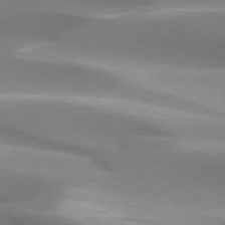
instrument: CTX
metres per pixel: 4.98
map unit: lApd
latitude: 73.4805
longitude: -51.5938
